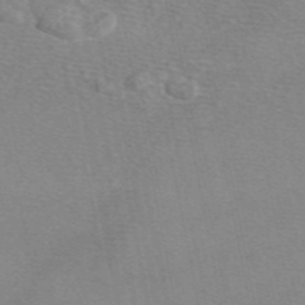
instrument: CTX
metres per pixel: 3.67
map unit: eAb
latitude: 49.2726
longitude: 111.4265
